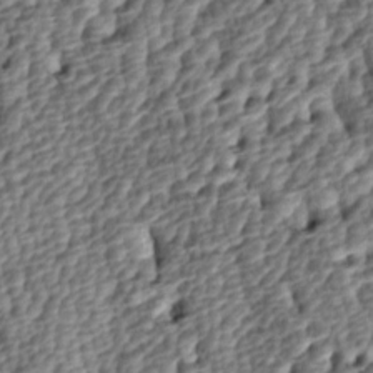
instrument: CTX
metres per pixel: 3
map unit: lAa
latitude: -4.4629
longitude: -122.4223
